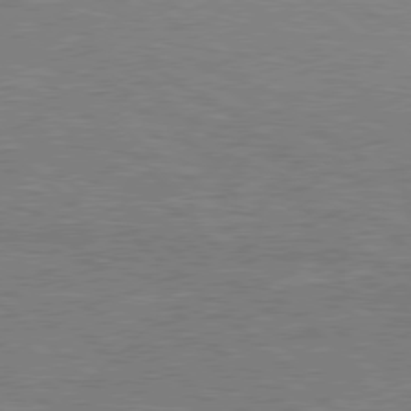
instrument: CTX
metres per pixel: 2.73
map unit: Hpe
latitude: 78.3279
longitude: -151.9906
